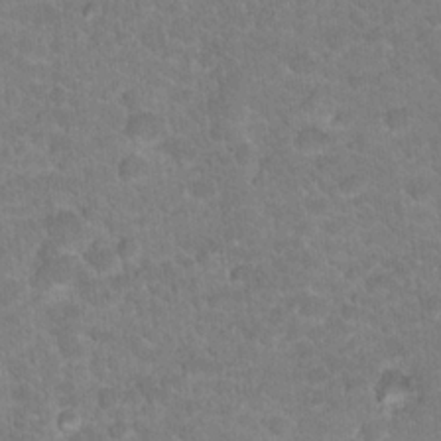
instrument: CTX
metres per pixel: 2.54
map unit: Hto
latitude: 18.6868
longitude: -35.3859
